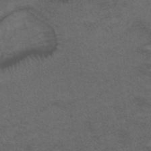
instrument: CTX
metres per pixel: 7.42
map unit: ANa
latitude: 40.4223
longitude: 29.1053
